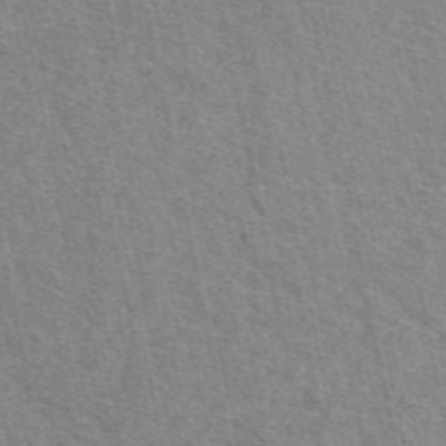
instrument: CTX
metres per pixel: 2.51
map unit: eAb
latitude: 49.3482
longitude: 115.5210
